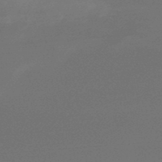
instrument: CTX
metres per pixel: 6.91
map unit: lHb
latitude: -48.7841
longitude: 66.3117
